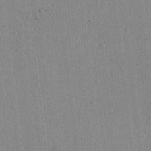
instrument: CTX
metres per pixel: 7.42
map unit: lAvf
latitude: 7.1403
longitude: 167.9367
